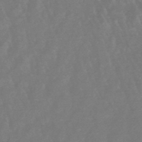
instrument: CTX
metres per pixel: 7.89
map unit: lHb
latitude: -49.1242
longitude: 72.4818
